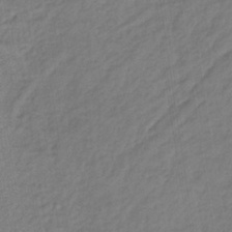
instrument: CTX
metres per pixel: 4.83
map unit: lHb
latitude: -36.2172
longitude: 71.3132
